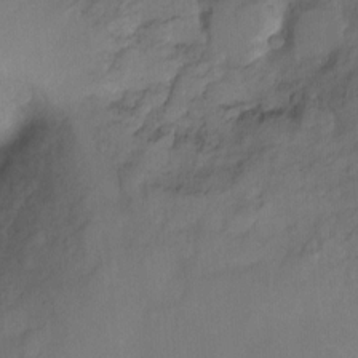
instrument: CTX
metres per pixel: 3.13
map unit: Ht
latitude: -6.4629
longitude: -37.6883
